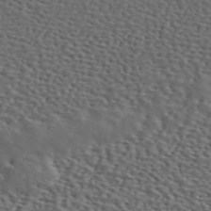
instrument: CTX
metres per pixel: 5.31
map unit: ANa
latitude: 45.9339
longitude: 49.4455
